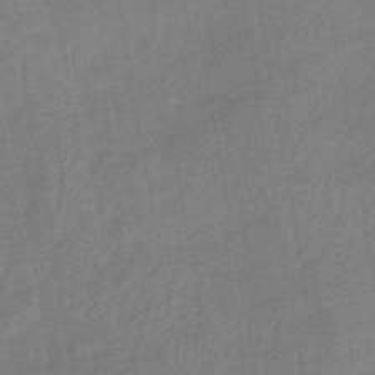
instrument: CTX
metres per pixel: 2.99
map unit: eHb
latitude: -42.5195
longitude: 82.5196
